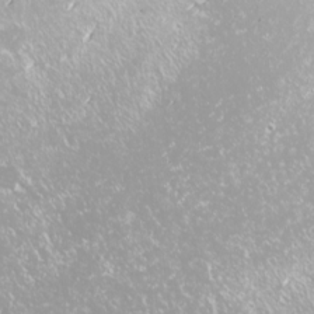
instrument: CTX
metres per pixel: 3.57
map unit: Nhu
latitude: -9.0864
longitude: -70.3467
